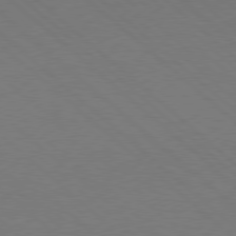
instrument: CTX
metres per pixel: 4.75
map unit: Hpe
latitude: 77.7827
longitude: -150.8569
